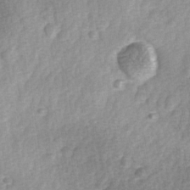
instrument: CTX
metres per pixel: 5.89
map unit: Ave
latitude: 0.6301
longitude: -112.2333
